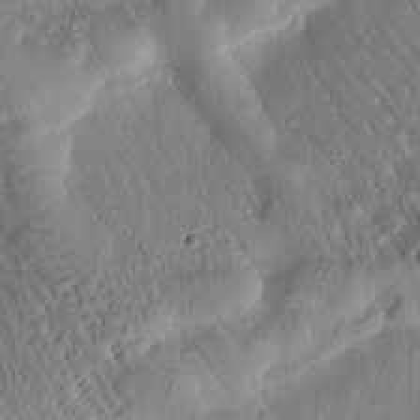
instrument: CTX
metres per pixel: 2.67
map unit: Htu
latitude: -1.4266
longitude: 171.3132
